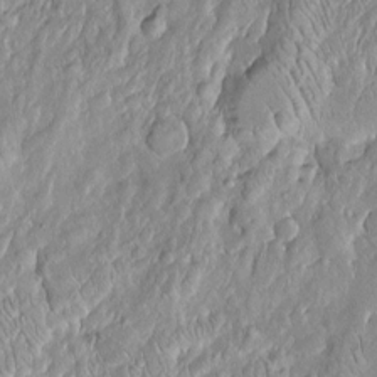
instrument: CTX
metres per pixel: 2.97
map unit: Htu
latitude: -6.1794
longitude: 157.9745
